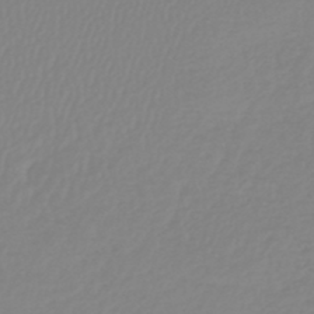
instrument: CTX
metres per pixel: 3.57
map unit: lHb
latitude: -44.7274
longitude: 75.5588
